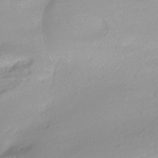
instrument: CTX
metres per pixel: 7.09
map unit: HNhu
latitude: -40.7085
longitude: 100.8219
